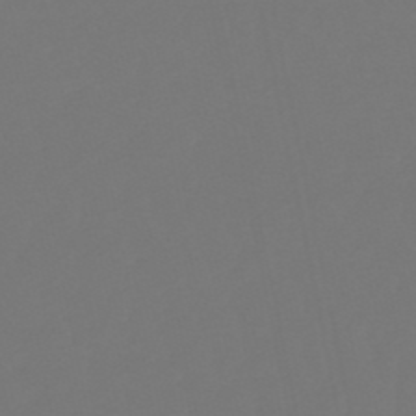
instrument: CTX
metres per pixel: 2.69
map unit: lHb
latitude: -50.2928
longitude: 79.9556
